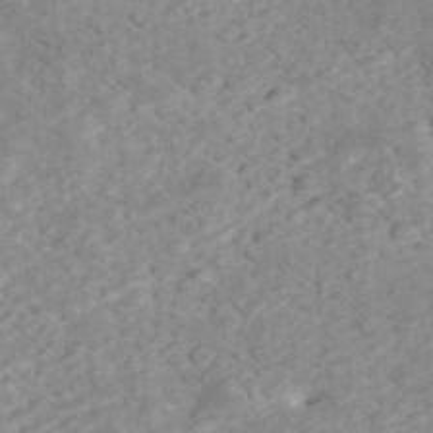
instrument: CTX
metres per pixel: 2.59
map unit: ANa
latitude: 44.7435
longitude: 22.4440
